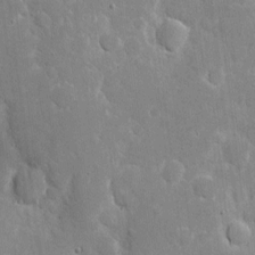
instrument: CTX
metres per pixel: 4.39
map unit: eHh
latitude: 6.6301
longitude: -69.9150
